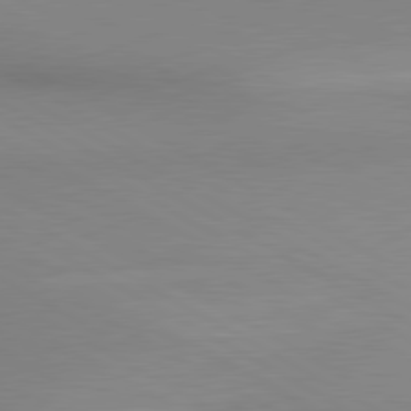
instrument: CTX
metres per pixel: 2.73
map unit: lApd
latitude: 80.4601
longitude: 135.5777
